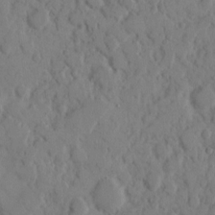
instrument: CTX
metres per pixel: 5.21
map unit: eHh
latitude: 8.8380
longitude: -64.7057
